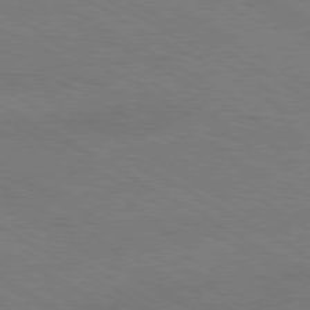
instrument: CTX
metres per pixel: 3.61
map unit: Hpe
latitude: -80.7086
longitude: 16.7841
